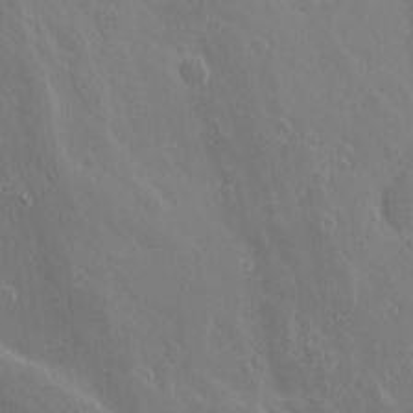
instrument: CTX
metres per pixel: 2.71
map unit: Nhu
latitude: -5.0675
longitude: -151.8394
